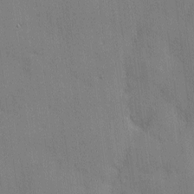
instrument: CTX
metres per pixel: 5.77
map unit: Nhu
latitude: 1.5371
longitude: -75.1781
